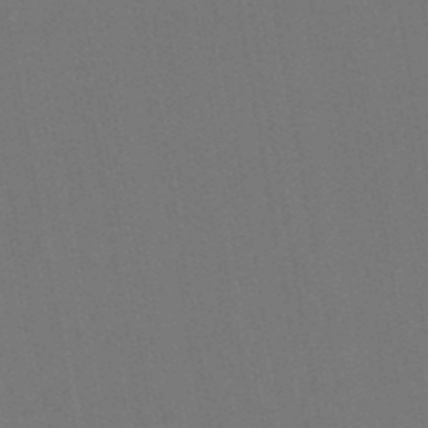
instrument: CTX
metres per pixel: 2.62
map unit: lHb
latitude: -47.8800
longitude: 73.1620
